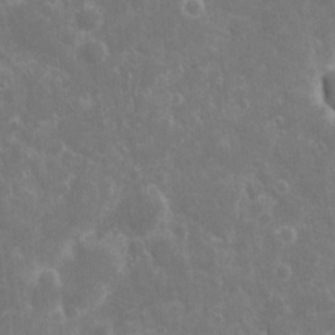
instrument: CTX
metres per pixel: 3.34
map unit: eHh
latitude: 7.3671
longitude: -70.0255
